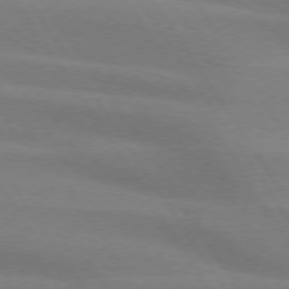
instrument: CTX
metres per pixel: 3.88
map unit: lApd
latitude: 74.2712
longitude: -62.7436
